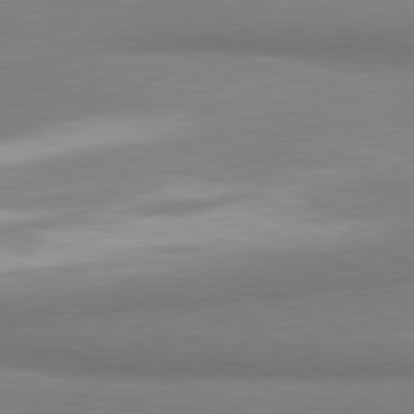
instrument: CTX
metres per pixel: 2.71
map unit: lApd
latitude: 81.1781
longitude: 166.0283
